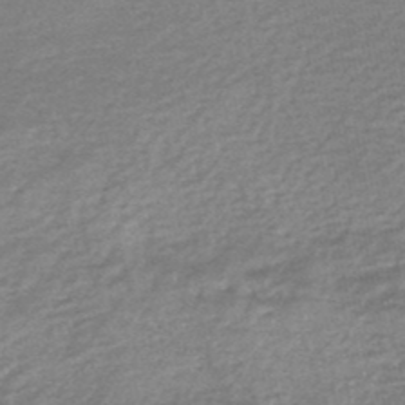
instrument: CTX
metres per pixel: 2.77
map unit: HNb
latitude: -48.4062
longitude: 60.3873
